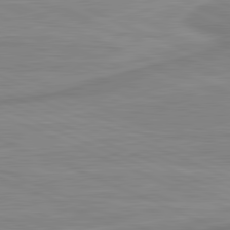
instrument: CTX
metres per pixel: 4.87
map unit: lApd
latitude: 81.6316
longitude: -175.9906
